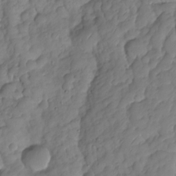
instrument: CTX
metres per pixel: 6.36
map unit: HNhu
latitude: -24.6140
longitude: 49.3132
